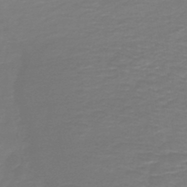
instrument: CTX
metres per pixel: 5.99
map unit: HNb
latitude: -46.1794
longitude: 52.7274
